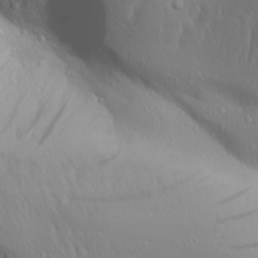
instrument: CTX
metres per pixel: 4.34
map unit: Aa
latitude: 28.2711
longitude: -133.1970
